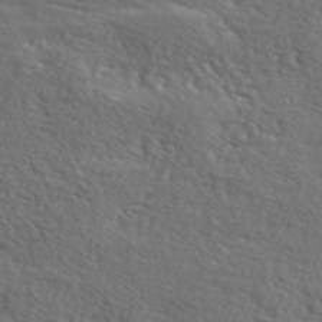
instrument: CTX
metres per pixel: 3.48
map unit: lHvf
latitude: 41.7638
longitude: -88.1956
